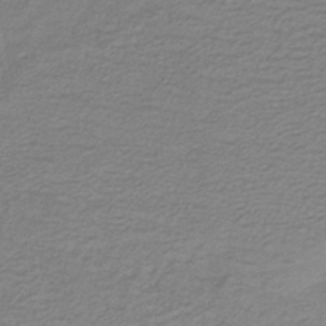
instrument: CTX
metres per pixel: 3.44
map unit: lHb
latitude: -40.4629
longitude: 53.6532
